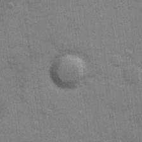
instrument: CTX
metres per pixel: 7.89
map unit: Hve
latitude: 27.0836
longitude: 146.4062
